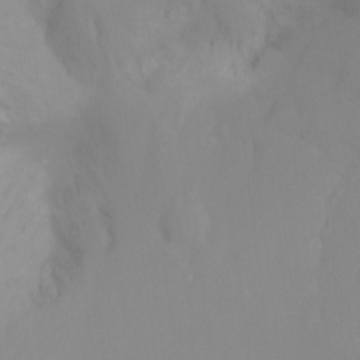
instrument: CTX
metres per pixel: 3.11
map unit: Htu
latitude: -15.7667
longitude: -47.4994
